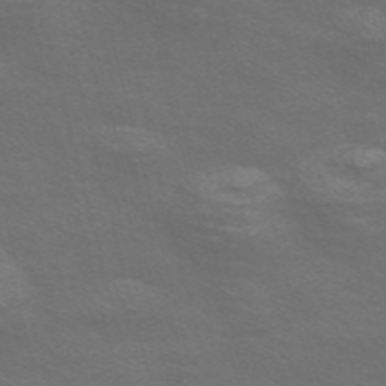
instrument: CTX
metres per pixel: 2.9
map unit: Nve
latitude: -56.5762
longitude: 54.3306
